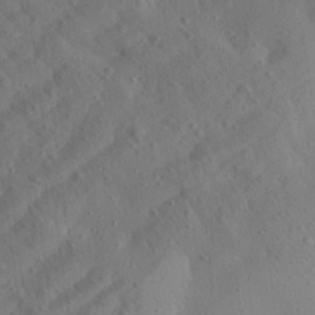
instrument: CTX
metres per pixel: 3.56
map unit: Aa
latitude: 25.0458
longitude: -143.7261
